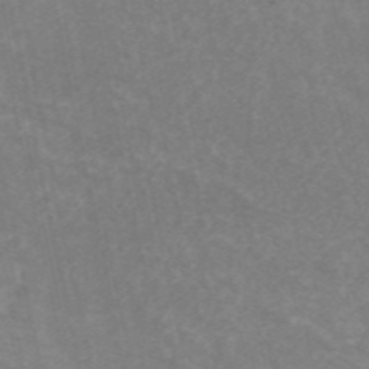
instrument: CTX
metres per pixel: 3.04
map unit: ANa
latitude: 46.2712
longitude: 25.7289
